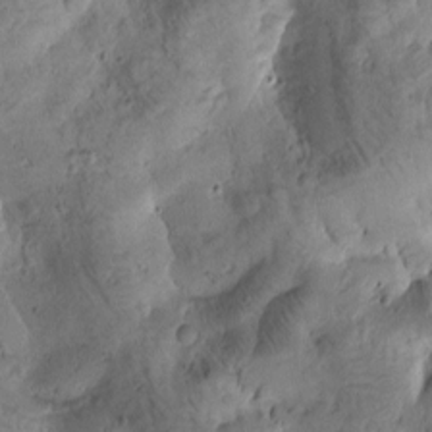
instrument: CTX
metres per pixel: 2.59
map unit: Htu
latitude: -3.3320
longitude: 171.1620
